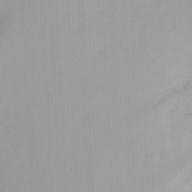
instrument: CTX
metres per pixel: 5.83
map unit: Nhu
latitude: -12.0661
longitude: -63.4994
